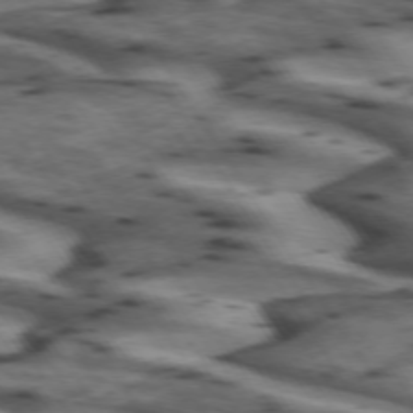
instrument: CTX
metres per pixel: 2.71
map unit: lApd
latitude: 73.1593
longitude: -57.5938
